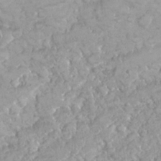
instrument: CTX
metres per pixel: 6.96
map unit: Nhu
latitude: 26.4223
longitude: -60.7813
